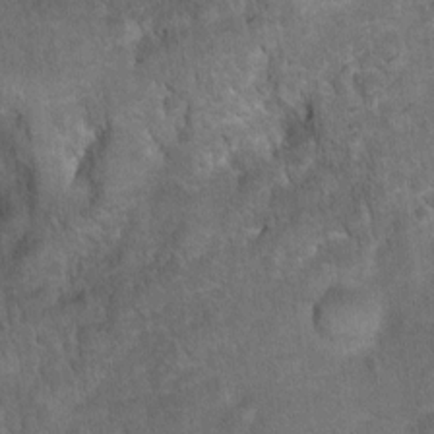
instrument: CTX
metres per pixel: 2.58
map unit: Ht
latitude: 4.3845
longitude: -28.3278
